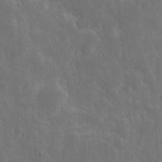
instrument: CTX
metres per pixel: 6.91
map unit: eHh
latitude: 10.7813
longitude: -72.9514
